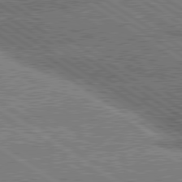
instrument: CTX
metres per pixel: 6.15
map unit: lApd
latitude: 80.1578
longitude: -151.4804
